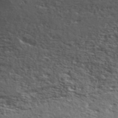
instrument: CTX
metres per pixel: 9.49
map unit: ANa
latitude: 42.1200
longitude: 49.9745
